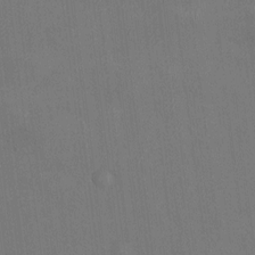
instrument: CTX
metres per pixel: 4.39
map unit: HNhu
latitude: 0.2333
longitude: -5.3293
